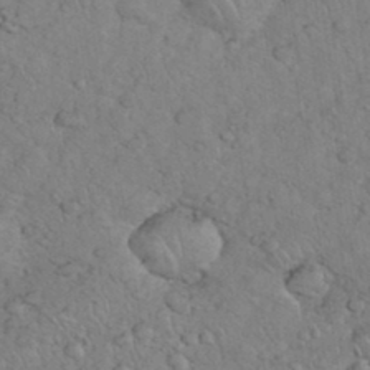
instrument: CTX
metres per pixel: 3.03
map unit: eHh
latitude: 35.5371
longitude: -64.5924
